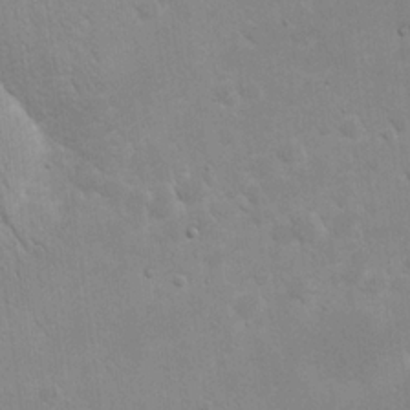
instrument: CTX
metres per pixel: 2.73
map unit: eHh
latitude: 20.3090
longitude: -69.6694
